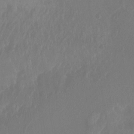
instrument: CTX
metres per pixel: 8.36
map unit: Nhu
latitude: -15.3699
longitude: -57.3103
